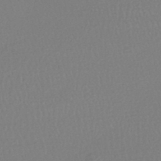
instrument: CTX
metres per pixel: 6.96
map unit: HNhu
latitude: -47.7099
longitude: 98.3873
